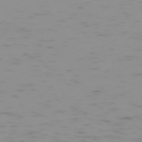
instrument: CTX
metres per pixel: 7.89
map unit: Hpe
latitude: -74.2740
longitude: 7.4076
